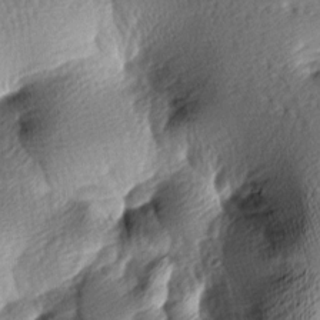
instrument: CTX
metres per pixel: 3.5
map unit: lAa
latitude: -9.1053
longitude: -126.1767
